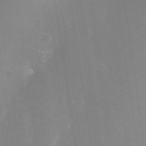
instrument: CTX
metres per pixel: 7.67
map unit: Nhe
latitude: -33.1809
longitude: -117.1592
